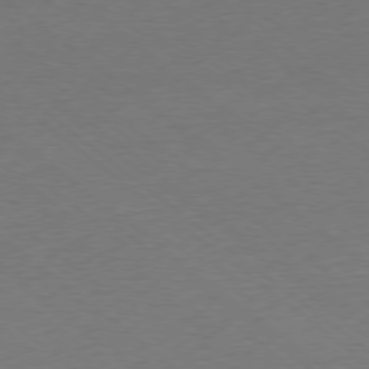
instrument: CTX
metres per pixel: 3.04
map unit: Ap
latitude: -77.9367
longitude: -95.8961
